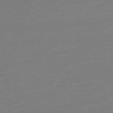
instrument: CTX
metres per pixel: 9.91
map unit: Ap
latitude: -77.9556
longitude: -76.6679
